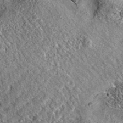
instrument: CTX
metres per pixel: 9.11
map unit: eAb
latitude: 36.1767
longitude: 109.6155
